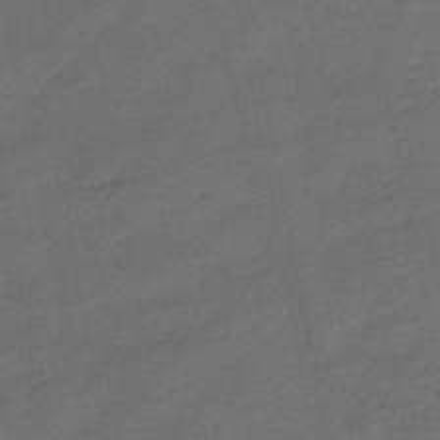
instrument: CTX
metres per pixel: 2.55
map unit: HNb
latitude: -50.9731
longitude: -40.6301
